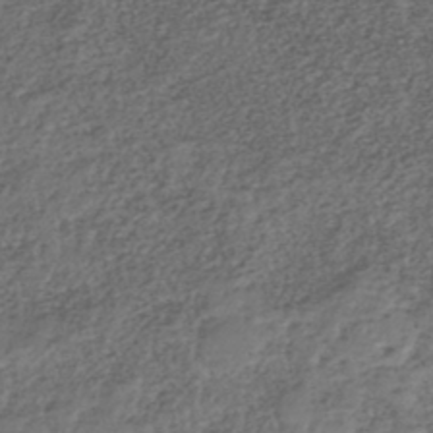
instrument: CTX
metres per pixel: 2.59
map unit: ANa
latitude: -42.8219
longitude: 108.9731
